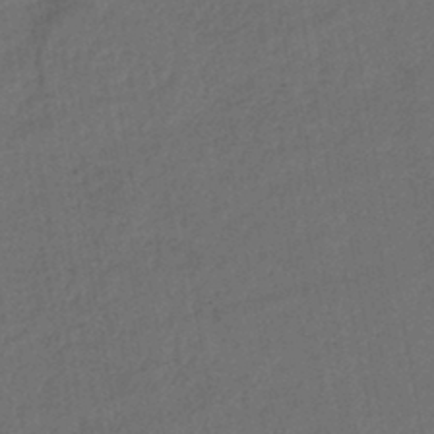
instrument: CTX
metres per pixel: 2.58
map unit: lHb
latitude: -43.3698
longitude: 68.3684
